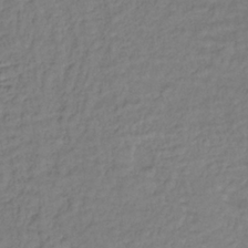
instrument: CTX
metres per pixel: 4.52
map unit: lHb
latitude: -35.8044
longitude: 66.5007
